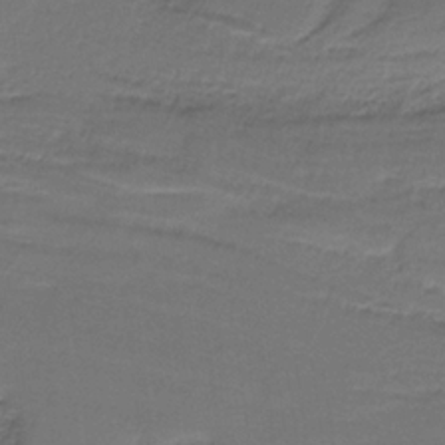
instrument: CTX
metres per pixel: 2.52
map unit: HNb
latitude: -35.8233
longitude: 58.1794
